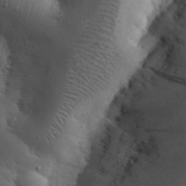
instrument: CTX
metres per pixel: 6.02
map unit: eHh
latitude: 30.6869
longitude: -68.7246
